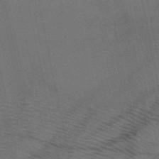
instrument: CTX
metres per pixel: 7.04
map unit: HNb
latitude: -50.9731
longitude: -42.2523
